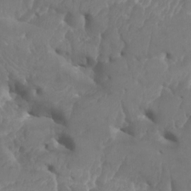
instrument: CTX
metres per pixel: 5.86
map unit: Htu
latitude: -6.2928
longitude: -76.8569
